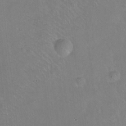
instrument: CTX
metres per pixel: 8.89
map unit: Hto
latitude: -14.1795
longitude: -42.1389
